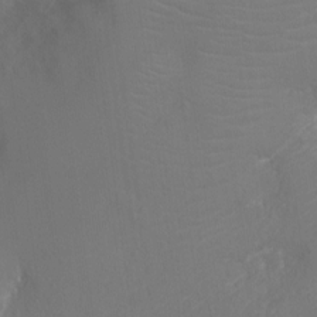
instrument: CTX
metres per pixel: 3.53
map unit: Nve
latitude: -19.1242
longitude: 106.5952
